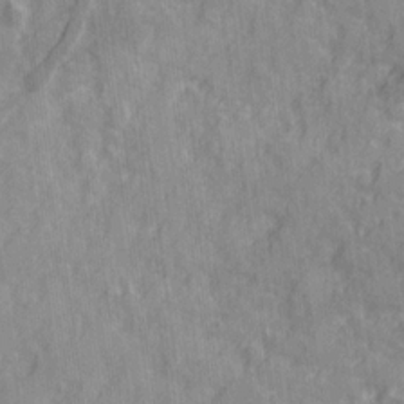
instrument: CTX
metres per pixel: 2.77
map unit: Ave
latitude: 20.7624
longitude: -131.9717
